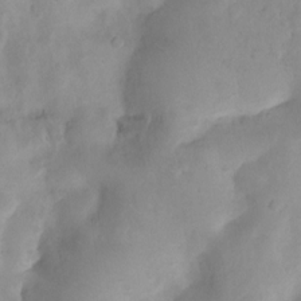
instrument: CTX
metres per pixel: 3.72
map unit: Nhu
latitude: 7.8394
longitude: -22.5546
